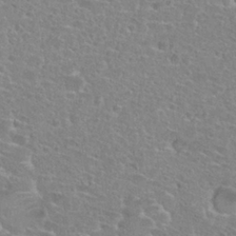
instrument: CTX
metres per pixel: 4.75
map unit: Nhu
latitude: 27.3482
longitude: -51.1781
